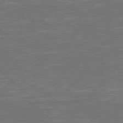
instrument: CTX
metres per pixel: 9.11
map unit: Hpe
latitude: 78.1200
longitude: -125.0647
